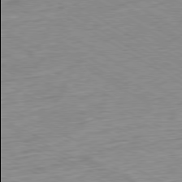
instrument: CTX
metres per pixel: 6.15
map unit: Ap
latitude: -80.2362
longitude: -81.9906
